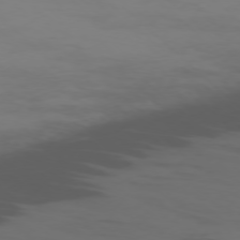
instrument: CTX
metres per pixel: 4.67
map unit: Ap
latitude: -76.6141
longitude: -67.8583
